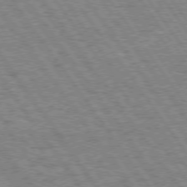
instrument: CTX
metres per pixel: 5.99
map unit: Hpe
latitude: 73.9151
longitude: -139.2915
